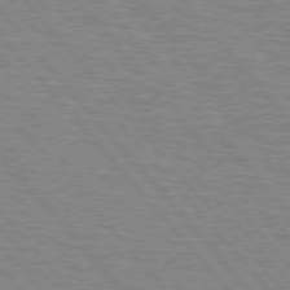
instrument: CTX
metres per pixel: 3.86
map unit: lApd
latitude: 75.7072
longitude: -75.3860
